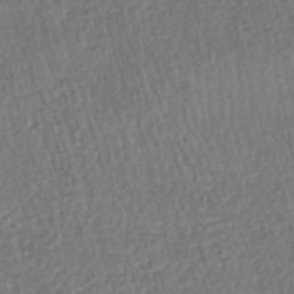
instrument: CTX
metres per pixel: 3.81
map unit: HNhu
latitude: -47.8233
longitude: 99.6722
